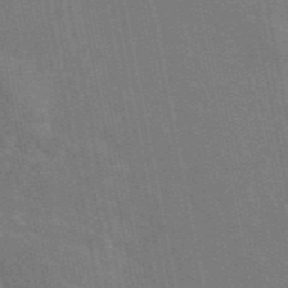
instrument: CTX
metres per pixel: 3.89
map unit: eAb
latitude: 46.1389
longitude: 121.8422
